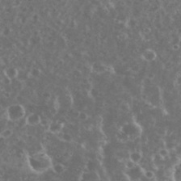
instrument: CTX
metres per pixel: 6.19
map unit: eHh
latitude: 35.2159
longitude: -59.5560
